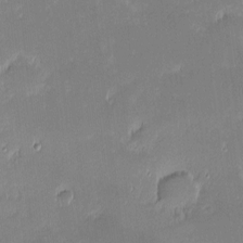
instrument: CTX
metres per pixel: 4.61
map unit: eHh
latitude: -2.3684
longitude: -84.4979
